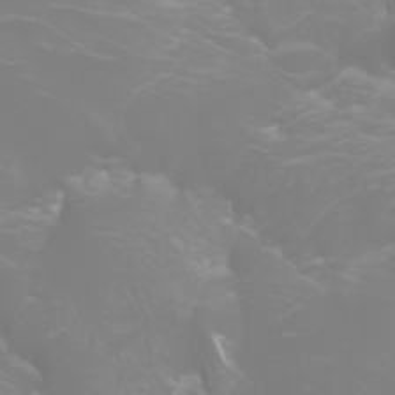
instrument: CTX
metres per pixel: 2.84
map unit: Htu
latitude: -0.7653
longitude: -75.6316
